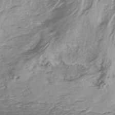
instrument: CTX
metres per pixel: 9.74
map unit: Nhe
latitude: -45.1620
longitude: 152.9163
